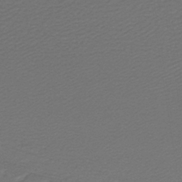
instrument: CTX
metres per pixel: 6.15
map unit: lHb
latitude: -39.7478
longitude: 55.3510
